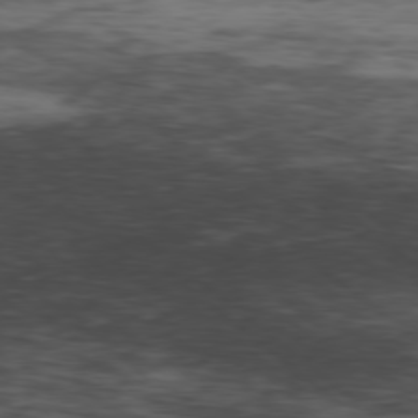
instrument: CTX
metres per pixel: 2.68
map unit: Hpe
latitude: -78.9541
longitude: 12.4251
